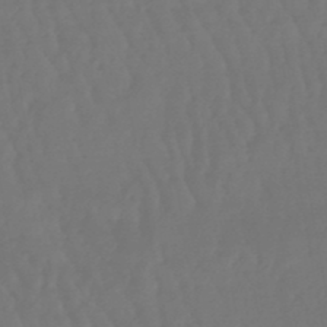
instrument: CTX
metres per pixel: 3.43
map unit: eHb
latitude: -47.1053
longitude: 79.1809
